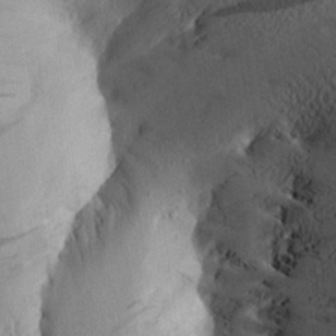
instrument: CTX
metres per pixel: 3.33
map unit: Aa
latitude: 23.7072
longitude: -149.4426
